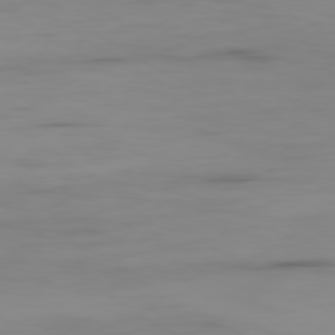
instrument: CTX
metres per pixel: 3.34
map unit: Ap
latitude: -79.6155
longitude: -78.3468
